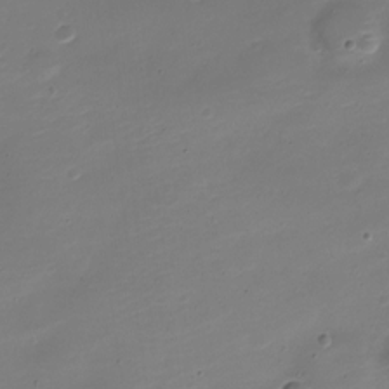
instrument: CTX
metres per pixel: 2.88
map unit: Nve
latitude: -21.7477
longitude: 105.0675
